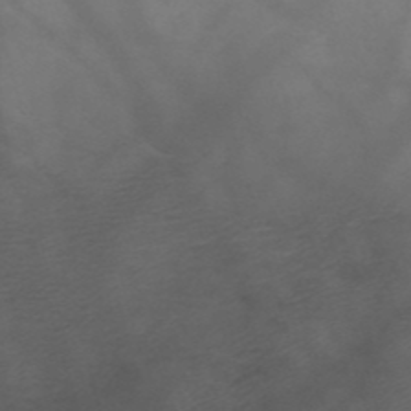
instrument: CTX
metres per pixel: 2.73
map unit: HNb
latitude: -50.0661
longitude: -46.6302
